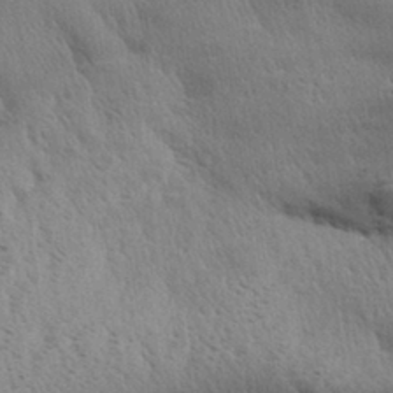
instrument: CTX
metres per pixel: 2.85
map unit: Aa
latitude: 32.9136
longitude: -140.7813
